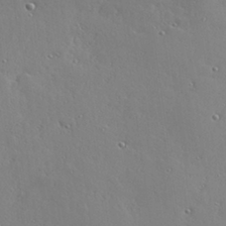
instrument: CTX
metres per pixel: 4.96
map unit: Hve
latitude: 28.8758
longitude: -91.9717
